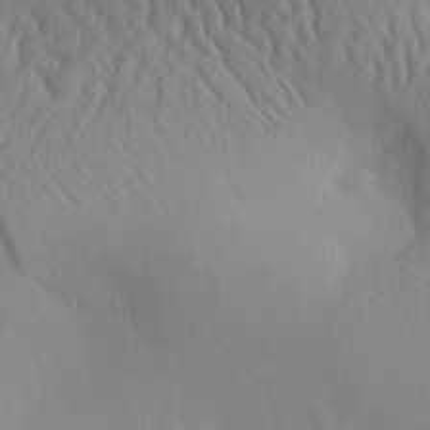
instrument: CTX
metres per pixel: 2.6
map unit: Aa
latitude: 30.4412
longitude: -141.3292
